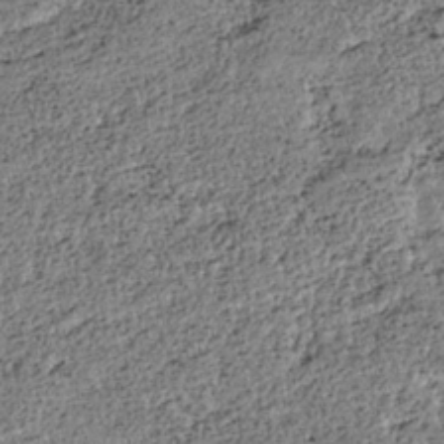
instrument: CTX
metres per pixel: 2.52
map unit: HNhu
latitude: -36.3495
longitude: 33.6344
